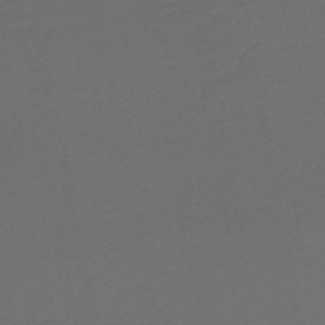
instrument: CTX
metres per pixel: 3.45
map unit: HNb
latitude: -47.8044
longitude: 56.9164
